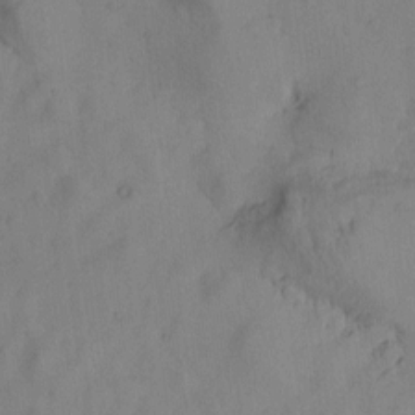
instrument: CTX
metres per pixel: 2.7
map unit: Htu
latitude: -2.8974
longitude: -176.3845
